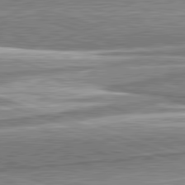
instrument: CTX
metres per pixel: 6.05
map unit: lApd
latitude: 82.3089
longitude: 167.8800
